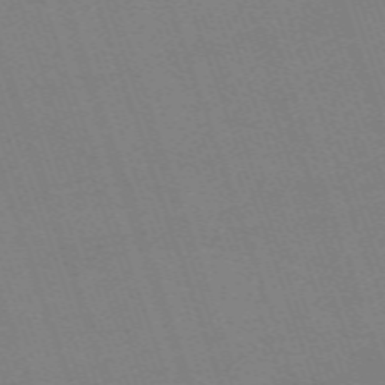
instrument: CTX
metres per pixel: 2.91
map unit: eHh
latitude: -64.1795
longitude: 51.5210
